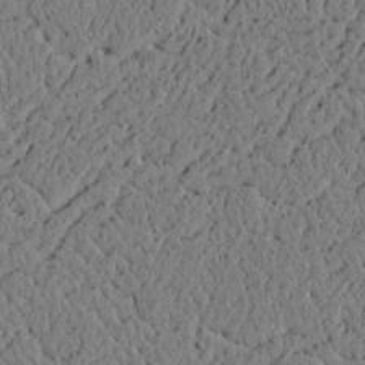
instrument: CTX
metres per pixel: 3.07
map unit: lAvf
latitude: 4.8002
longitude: 166.1417
